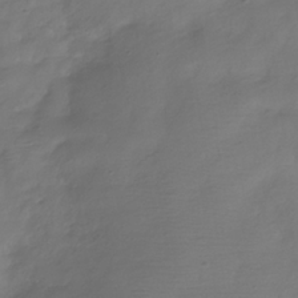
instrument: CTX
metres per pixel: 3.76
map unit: Hve
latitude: -32.4629
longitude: 93.4076
